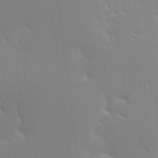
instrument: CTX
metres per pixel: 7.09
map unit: Hve
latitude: 17.6883
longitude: 150.7652
